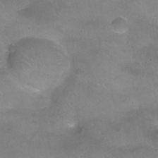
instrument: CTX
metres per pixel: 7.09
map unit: Nhu
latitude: 24.6112
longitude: -53.4993
